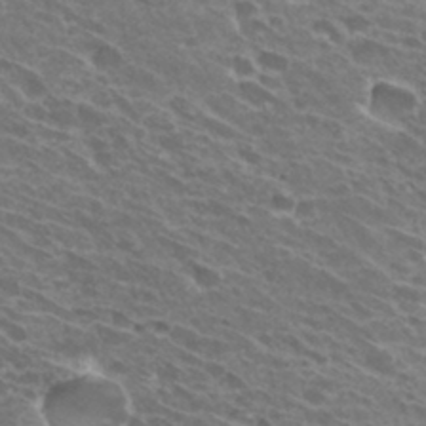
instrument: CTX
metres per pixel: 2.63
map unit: Hto
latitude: 31.6694
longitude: -42.7057
